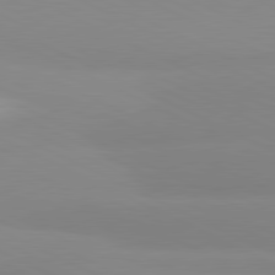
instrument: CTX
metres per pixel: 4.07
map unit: lApd
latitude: 81.4993
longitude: 179.2943
